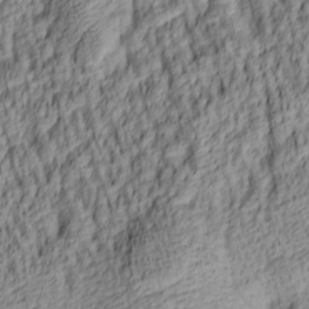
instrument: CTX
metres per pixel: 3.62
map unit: lAa
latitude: 5.1592
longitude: -115.7071
